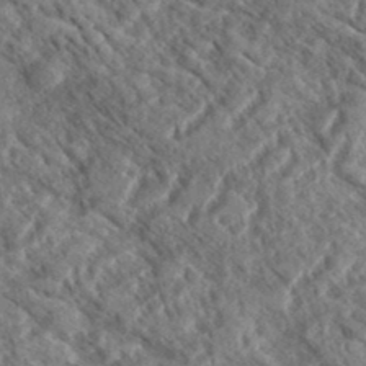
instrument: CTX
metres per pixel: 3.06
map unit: eHh
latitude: 37.1026
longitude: -138.3656
